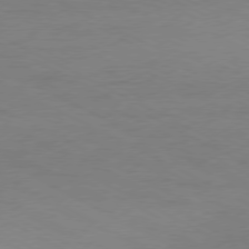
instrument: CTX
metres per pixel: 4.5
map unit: Ap
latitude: -78.0472
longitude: -72.7625
